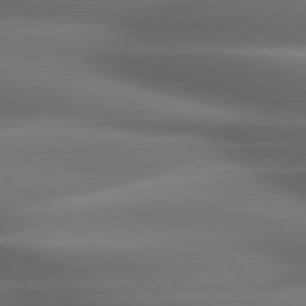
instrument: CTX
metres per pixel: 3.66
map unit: lApd
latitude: 79.2348
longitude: -117.5182
